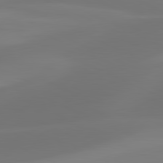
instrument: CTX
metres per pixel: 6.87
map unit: lApd
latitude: 81.4048
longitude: 128.6141
